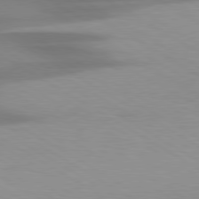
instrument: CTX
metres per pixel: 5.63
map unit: lApd
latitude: 79.7072
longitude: -124.1388
